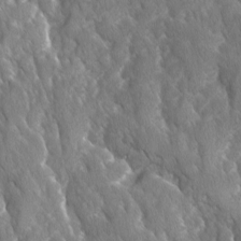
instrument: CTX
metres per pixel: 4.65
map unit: Ave
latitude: -11.2187
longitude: -118.9702
